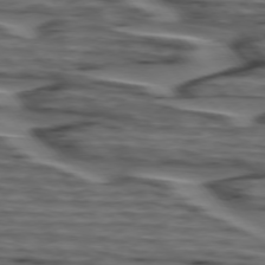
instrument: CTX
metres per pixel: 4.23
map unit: lApd
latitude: 75.4049
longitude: -71.8772
